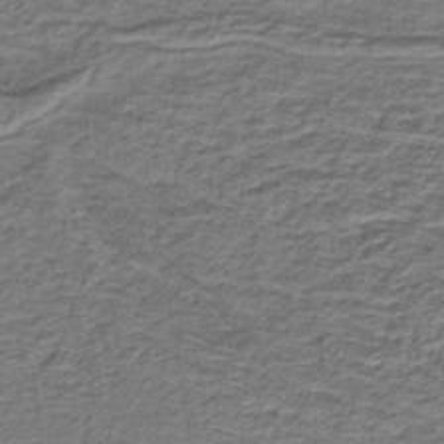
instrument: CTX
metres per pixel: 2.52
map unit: lHb
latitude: -40.6329
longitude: 62.4629
